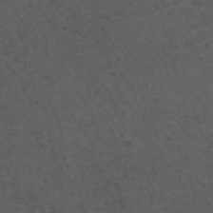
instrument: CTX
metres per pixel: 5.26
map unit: ANa
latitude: 42.5924
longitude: 28.1228
